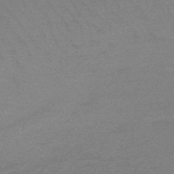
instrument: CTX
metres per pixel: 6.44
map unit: HNb
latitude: -52.6518
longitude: -43.4049
